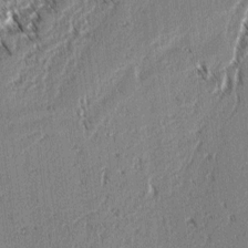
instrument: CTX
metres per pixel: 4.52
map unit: lAvf
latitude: 3.1403
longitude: -105.9906
